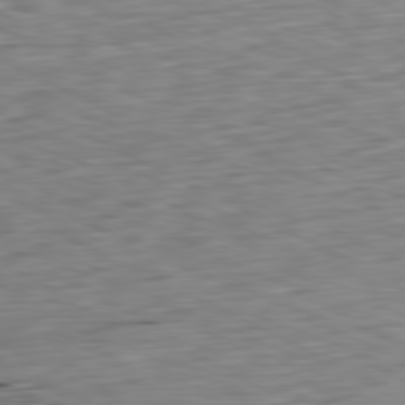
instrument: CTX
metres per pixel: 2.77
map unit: Ap
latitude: -81.1431
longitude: -70.2711
